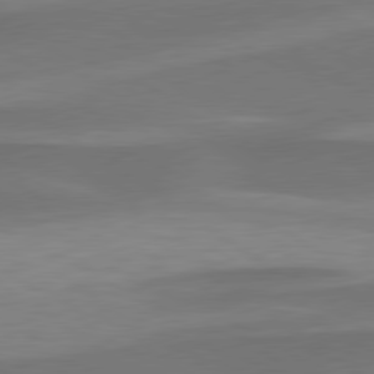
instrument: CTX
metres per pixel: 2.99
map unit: lApd
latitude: 79.5560
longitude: -94.4412
